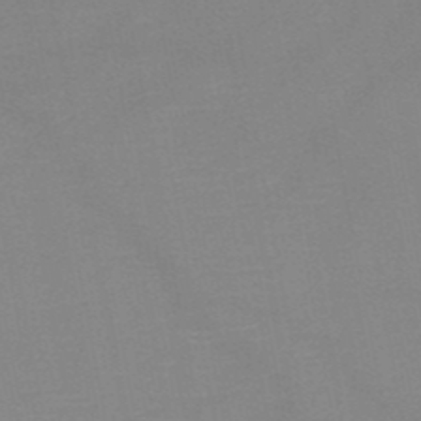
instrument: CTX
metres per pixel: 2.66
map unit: HNb
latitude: -51.0864
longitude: -46.1389
